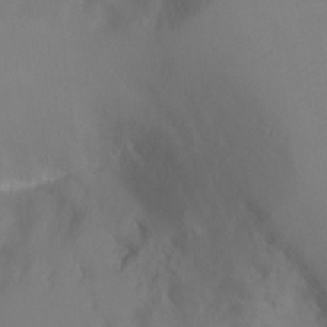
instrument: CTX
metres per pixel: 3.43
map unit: Ht
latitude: -3.9745
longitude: -28.2144
